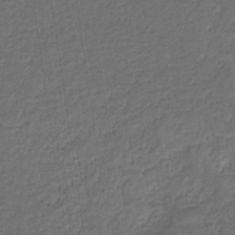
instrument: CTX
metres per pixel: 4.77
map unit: eHb
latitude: -32.0850
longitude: 72.7652
